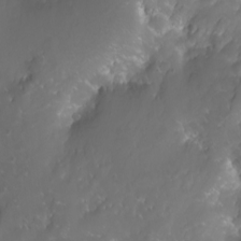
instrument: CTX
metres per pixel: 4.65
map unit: Nhu
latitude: -10.1039
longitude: -68.6868
